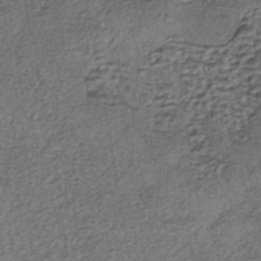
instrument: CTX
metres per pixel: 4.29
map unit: eHh
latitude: -42.8785
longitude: 120.4251
